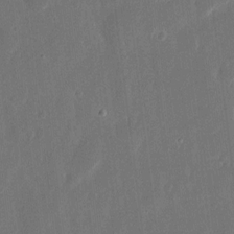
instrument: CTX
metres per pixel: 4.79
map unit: eHh
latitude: 11.9906
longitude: -71.5749
